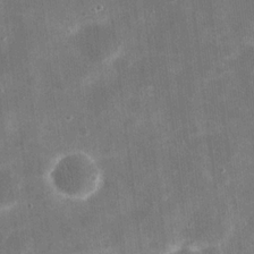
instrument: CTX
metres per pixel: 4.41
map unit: eHh
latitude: 20.6680
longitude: -67.7071
